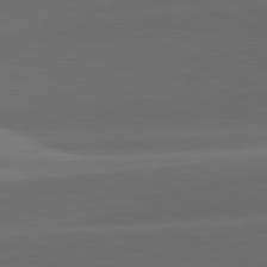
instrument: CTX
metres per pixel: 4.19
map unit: lApd
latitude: 81.7072
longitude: 132.6141
